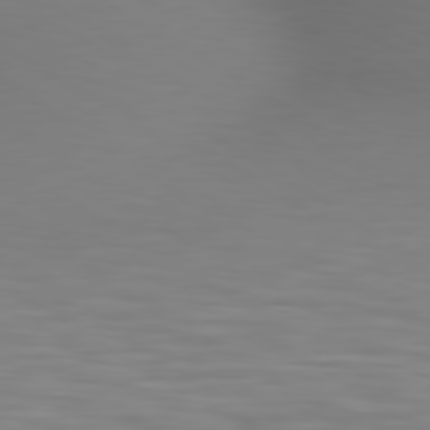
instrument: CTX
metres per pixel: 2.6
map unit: lApd
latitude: 80.1011
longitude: 120.3306
